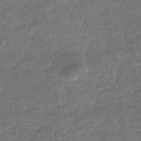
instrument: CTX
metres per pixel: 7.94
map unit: eHb
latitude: -36.0661
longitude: 77.7667
